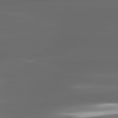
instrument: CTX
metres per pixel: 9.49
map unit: lApd
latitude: 82.7435
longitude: -134.9513
